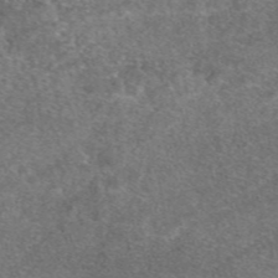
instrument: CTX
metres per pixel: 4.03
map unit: eAb
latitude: 47.7828
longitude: 108.6518
